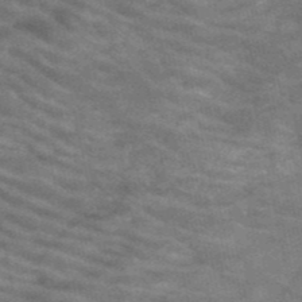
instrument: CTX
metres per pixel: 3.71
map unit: HNb
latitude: -52.5573
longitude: -43.2159
